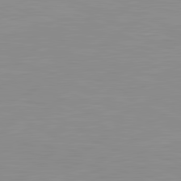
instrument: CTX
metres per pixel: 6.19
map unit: lApd
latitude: 81.5938
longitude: -168.5924
